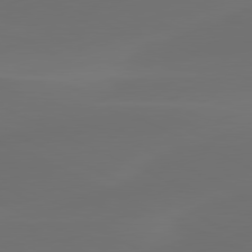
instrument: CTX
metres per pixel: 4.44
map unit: lApd
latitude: 80.6301
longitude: -82.1955
